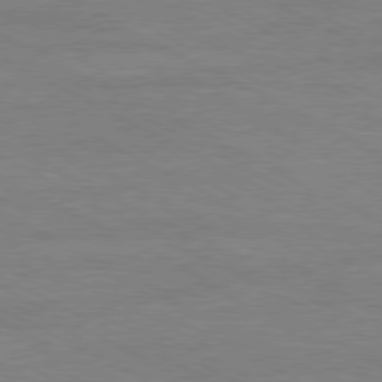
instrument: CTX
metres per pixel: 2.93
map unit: Ap
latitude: -80.7652
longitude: -85.9339
